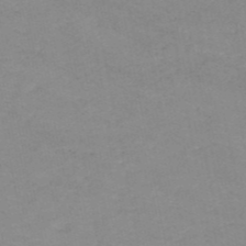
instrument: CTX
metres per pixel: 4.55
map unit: HNb
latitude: -51.5588
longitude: -51.9906
